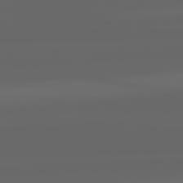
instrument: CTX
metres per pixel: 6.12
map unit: lApd
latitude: 82.3089
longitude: -170.5168
